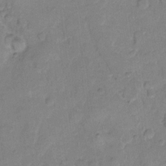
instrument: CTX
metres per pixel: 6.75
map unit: eHh
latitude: 10.9136
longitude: -64.6113
